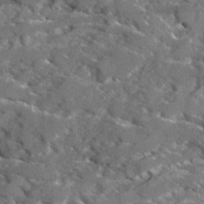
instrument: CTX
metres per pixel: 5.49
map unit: Ave
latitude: 17.9150
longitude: -130.1578
